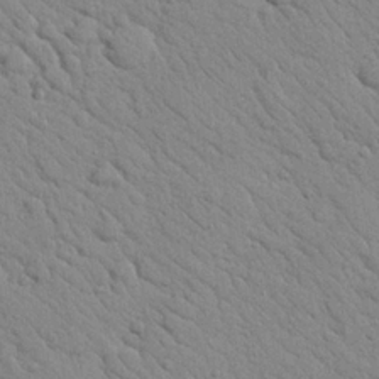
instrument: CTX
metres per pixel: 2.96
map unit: Nhu
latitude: 23.6316
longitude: -74.8758
